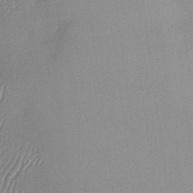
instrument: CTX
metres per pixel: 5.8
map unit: Nhu
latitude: -29.7856
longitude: -60.3467
